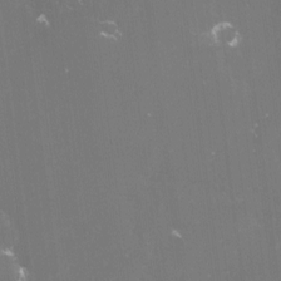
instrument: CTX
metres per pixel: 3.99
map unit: lHvf
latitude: -15.1431
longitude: -101.2915
